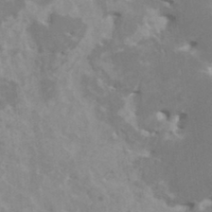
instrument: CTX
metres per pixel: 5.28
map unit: HNhu
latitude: -0.1417
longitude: 3.8422
